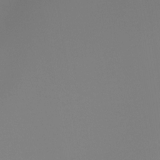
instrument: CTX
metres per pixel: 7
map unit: Ht
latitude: -16.4251
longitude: -48.9514
